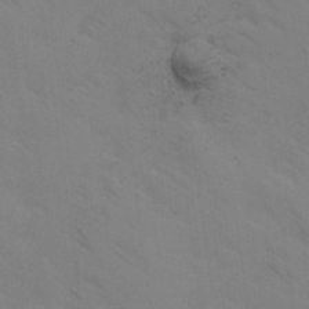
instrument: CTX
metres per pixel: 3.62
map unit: Ave
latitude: -1.0298
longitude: -112.3278
